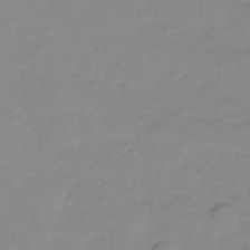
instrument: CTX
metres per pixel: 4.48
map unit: lHb
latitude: -34.4251
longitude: 70.1984
